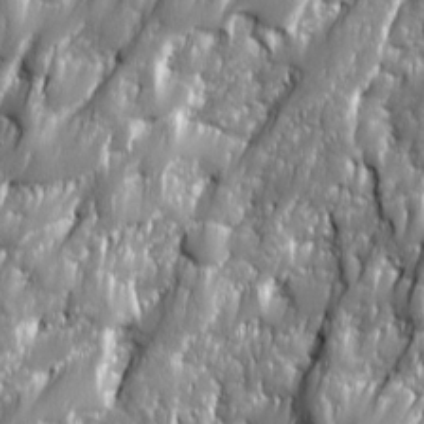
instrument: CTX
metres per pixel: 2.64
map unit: Ave
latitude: 16.1578
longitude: -134.6679
